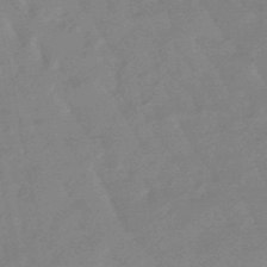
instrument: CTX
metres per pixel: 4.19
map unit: lHb
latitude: -48.5763
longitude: 79.5588
